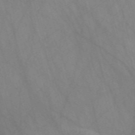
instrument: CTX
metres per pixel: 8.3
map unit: Nve
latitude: -57.9556
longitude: 63.8800
